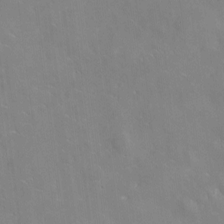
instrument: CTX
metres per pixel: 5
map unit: eHh
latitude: 4.8191
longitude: -68.1578
